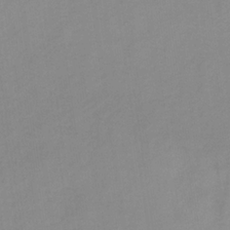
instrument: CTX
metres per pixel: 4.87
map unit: HNb
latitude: -31.4265
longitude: 63.0108
